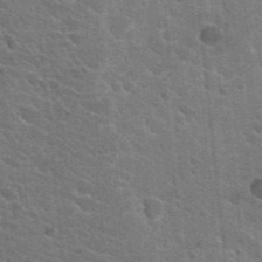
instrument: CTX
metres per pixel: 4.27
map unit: Hto
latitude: 24.8191
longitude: -36.6491
